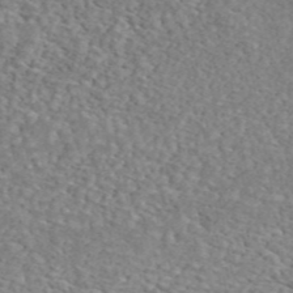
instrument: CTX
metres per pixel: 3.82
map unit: ANa
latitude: 45.3292
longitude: 27.6910
